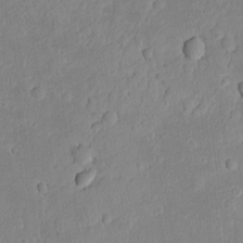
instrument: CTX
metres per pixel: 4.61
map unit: lAvf
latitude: -8.9164
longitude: -119.7260
